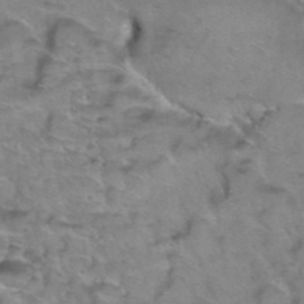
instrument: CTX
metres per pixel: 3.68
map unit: Hto
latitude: 38.8758
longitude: -44.2711
